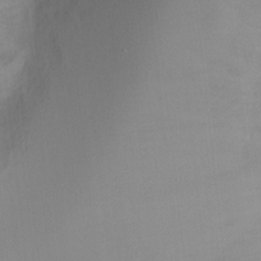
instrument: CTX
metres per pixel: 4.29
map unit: Ht
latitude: -6.9541
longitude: -26.8569
